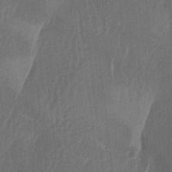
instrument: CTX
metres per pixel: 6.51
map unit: lAa
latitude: -6.9730
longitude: -129.0080
